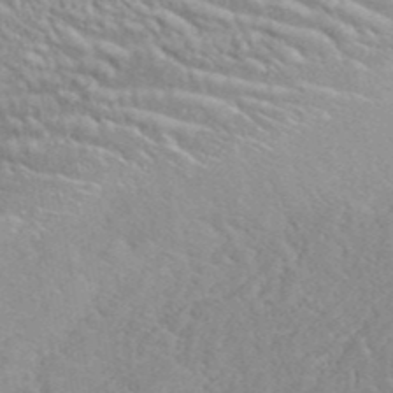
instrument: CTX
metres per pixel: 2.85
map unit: ANa
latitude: 42.8380
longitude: 53.5021
